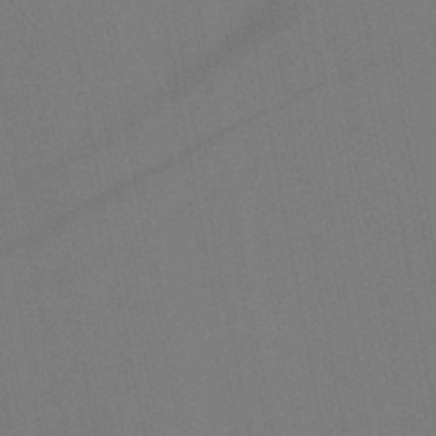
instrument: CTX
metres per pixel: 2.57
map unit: lHb
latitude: -46.9541
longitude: 71.6911
